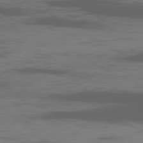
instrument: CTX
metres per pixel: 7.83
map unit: Ap
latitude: -81.0109
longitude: -62.6491
